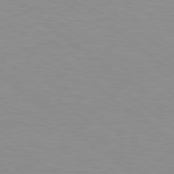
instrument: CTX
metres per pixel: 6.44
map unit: Hpe
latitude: 79.4616
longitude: -128.6679
